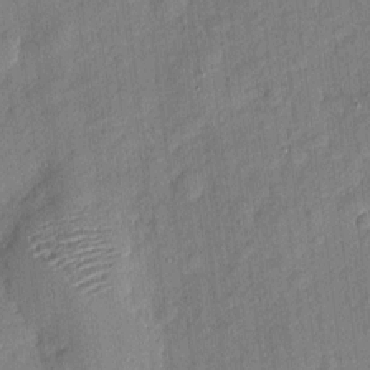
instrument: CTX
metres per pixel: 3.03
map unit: eHh
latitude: 4.0444
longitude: -74.6113
